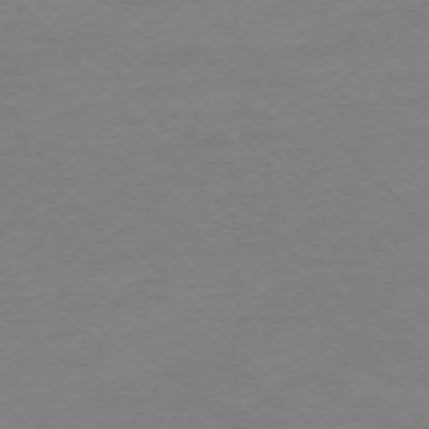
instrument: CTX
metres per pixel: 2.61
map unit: Ap
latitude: -75.1620
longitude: -78.2334
